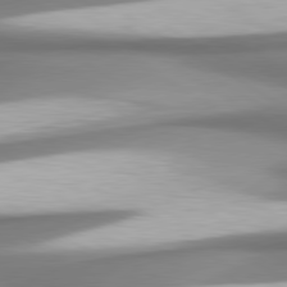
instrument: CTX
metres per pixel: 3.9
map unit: lApd
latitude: 80.4601
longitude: 179.3131
